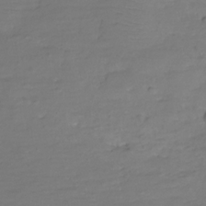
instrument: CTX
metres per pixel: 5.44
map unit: Hve
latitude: -27.8800
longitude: 90.9731
